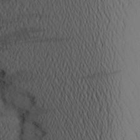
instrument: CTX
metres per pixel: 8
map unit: Aa
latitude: 24.7057
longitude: -147.4049
